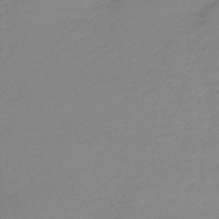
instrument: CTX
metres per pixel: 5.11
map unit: lHb
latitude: -41.7855
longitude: 71.1053
